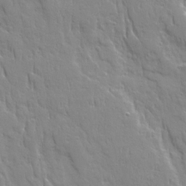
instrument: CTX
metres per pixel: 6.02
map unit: Ave
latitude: 22.4412
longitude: -135.1781
